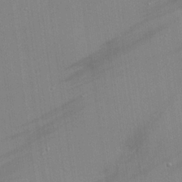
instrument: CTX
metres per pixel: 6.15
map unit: eHh
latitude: 24.7435
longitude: -90.1956
